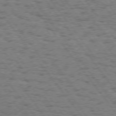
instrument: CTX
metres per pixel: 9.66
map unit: Hpe
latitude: 74.4601
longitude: -135.2348
